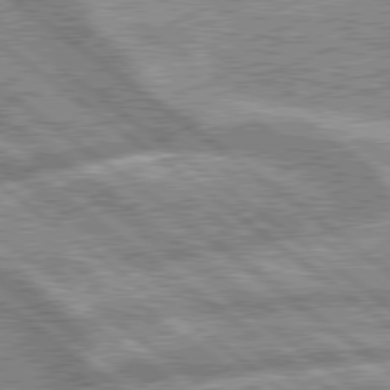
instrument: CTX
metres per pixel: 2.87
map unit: lApd
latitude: 79.4616
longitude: -168.1956
